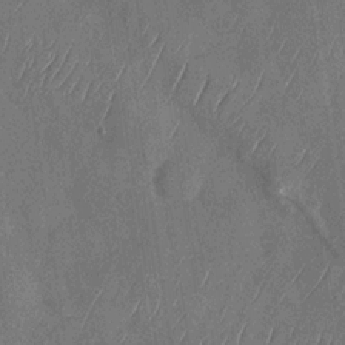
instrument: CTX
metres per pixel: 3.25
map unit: Nhu
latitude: -29.2187
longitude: -58.3656
